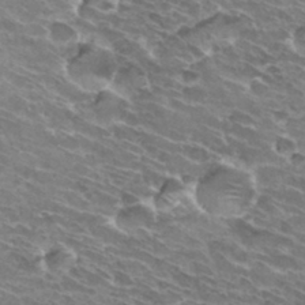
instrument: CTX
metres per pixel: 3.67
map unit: Hto
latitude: 32.1956
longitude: -42.7246
